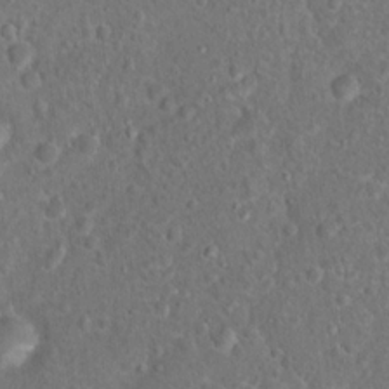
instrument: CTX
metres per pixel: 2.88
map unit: Hto
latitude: 17.2159
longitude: -41.4804
